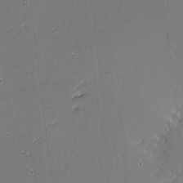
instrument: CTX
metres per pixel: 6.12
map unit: eHh
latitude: -3.4076
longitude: -81.5182
